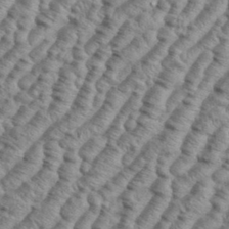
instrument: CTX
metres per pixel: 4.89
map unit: eHh
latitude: 37.3104
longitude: -136.9136
